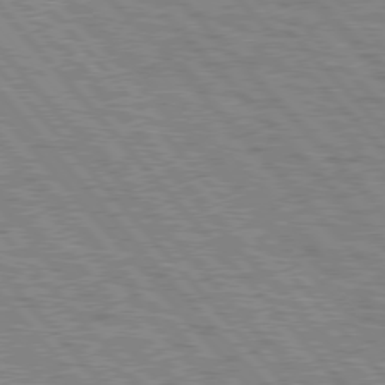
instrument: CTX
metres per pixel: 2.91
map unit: lApd
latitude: 76.7624
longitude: -72.0633
